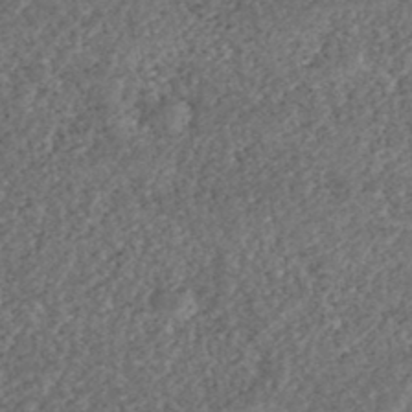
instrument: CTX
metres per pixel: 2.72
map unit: HNhu
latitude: -43.6721
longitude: 108.0094
